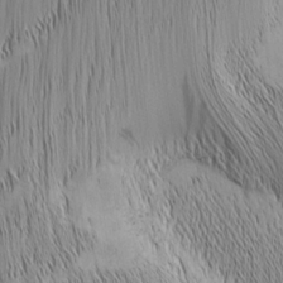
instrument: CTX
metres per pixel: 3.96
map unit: Nhu
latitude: -5.9556
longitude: -152.3467
